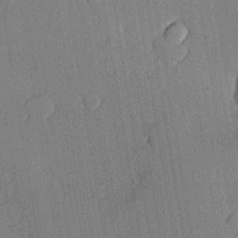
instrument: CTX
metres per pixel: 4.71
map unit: lHvf
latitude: 20.4223
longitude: 145.0298
